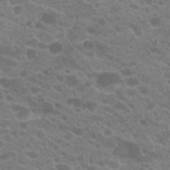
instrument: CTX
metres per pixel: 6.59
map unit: Hto
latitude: 20.8380
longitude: -38.1956
